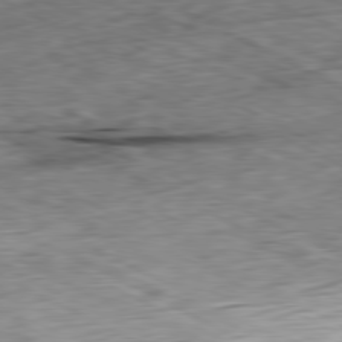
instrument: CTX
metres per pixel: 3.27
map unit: Ap
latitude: -80.7841
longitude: -72.5735
